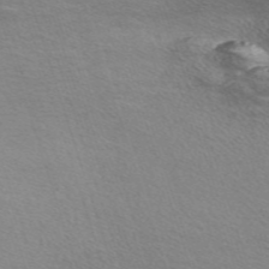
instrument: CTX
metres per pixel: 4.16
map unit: Nve
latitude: -56.9353
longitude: 59.4265
